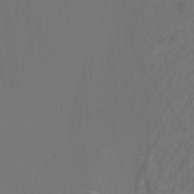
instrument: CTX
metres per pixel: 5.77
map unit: Htu
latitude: -11.8422
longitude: -70.6490
